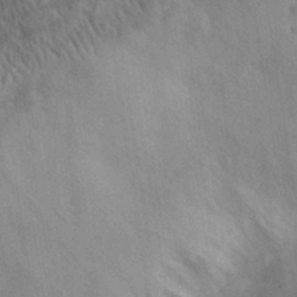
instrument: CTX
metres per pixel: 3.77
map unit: eHh
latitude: 30.2712
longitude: -72.4601
